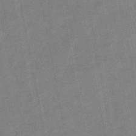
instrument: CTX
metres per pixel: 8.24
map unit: lHb
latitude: -48.7275
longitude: 79.1053
